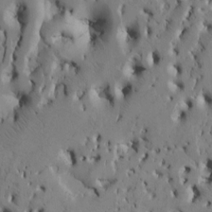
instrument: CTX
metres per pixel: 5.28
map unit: Htu
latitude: -3.4643
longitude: 168.6896
